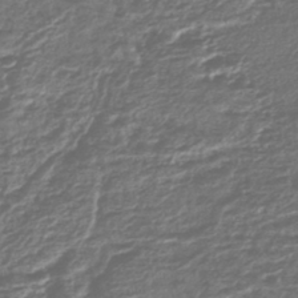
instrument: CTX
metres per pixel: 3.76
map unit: lHb
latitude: -43.3698
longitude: 71.1431
